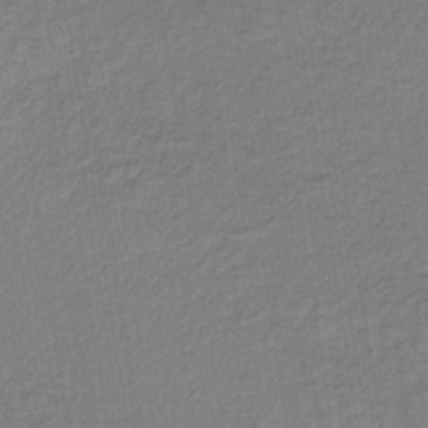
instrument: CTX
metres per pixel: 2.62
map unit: lHb
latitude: -35.6155
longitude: 67.2187
